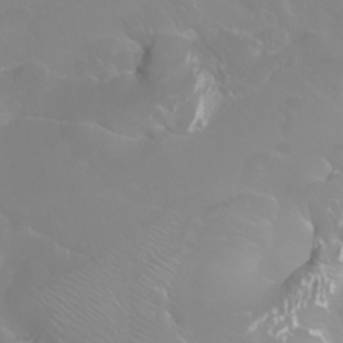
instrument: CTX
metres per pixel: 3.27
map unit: Nhu
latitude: -5.1431
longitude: -72.7813
